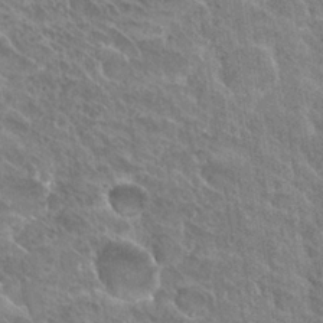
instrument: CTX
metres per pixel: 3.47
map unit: Hto
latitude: 27.6316
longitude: -38.6112
